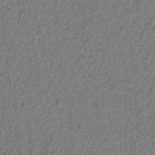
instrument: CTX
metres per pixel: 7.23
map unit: lAvf
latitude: 8.6680
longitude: 166.2550
